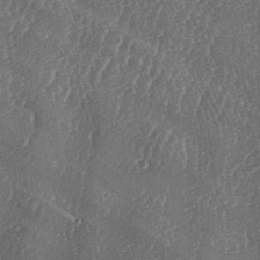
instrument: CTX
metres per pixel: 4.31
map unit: lAa
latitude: -5.7666
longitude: -130.1200
